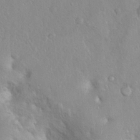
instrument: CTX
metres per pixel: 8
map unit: Ht
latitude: 3.3104
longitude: -26.1578
